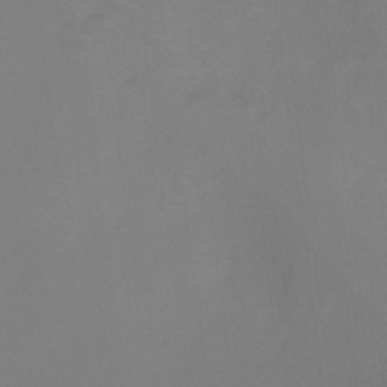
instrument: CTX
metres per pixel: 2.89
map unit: Ht
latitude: 0.2333
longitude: -36.1767
